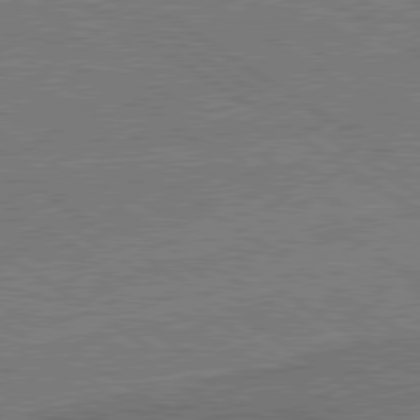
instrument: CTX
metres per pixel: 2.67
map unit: lApd
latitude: 79.6127
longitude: 165.7667
